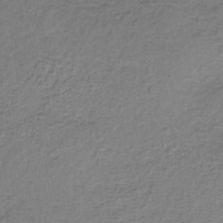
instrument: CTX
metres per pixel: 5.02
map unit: lHb
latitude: -37.4643
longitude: 61.4454
